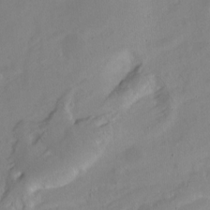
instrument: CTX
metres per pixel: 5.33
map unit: Hto
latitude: -7.1053
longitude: -46.9325
